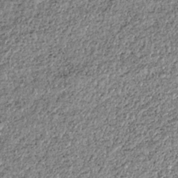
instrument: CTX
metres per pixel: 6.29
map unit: HNhu
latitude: -36.8974
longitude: 33.8612
